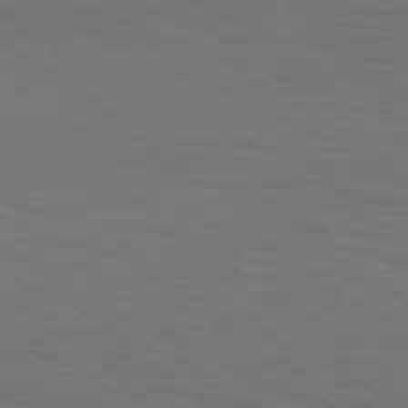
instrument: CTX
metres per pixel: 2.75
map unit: Hpe
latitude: 75.5371
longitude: -131.2726
